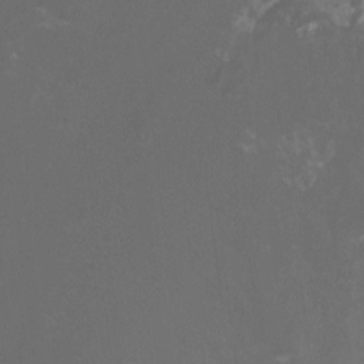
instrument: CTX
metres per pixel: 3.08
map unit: Ht
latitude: -0.8975
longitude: -18.1766
